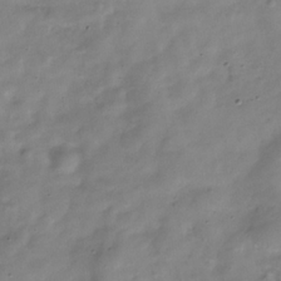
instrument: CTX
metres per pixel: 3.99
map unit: Hve
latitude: -32.2740
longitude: 90.5952
